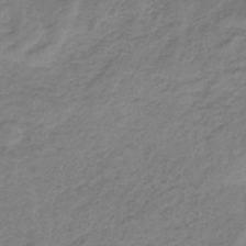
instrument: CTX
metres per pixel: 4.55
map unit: HNb
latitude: -33.4833
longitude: 60.0472
